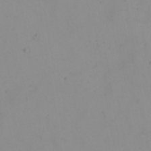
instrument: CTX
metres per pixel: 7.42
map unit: eHh
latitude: 21.8206
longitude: -65.0458
